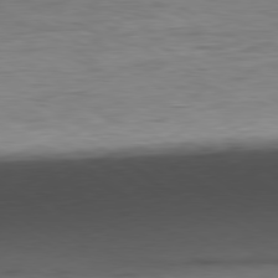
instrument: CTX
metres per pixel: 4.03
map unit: Ap
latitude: -81.2376
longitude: -78.9325
